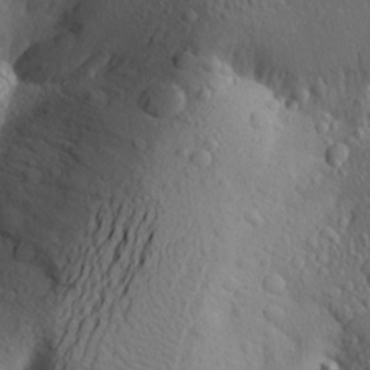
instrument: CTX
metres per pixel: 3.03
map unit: Aa
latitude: 23.7072
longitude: -146.2901
